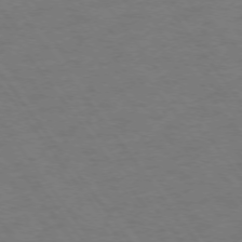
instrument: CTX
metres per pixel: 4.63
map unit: Ap
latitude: -75.0676
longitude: -70.3089
